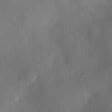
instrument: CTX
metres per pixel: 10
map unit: eHh
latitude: 29.7260
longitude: -73.4616
